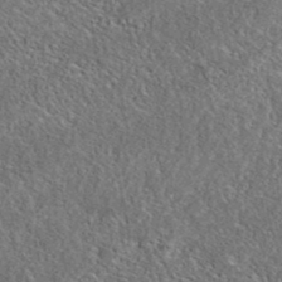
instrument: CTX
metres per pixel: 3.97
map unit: eAb
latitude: 37.1403
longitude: 112.6330
